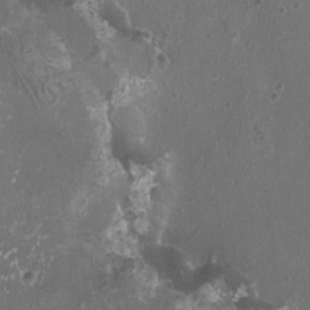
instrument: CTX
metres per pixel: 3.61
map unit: HNhu
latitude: 0.3656
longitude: 1.1809
